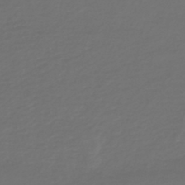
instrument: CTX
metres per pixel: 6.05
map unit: lHb
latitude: -43.2375
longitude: 71.7289
